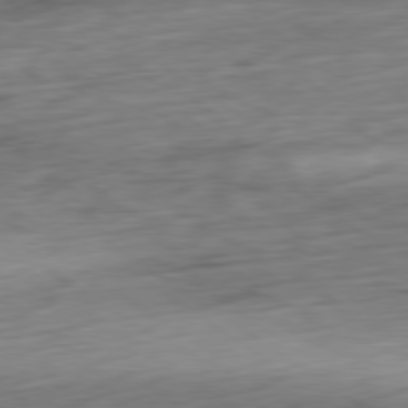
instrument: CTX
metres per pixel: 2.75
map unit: Ap
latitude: -80.4062
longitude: -69.4804
